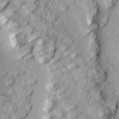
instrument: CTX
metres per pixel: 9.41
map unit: Ave
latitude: 14.5924
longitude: -131.2159
